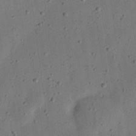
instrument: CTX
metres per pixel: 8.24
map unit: eHh
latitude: 24.2144
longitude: -69.2537
